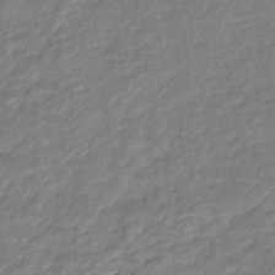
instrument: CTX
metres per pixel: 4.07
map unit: eHb
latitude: -38.2929
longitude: 81.1053
